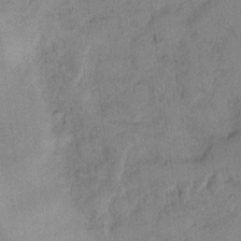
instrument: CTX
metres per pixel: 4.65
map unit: Hto
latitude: 8.7246
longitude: -58.5735
